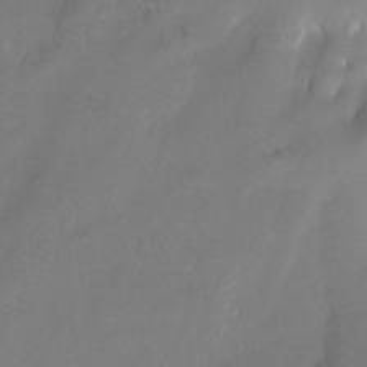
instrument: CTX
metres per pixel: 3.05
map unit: Htu
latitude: -14.2173
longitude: -46.0822
